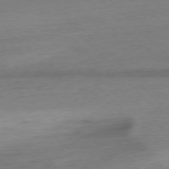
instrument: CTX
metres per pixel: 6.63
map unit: Hpe
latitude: -77.4832
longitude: -14.4412
